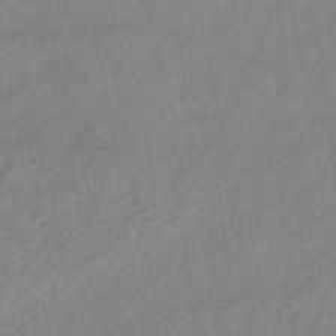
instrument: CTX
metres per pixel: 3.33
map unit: lHb
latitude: -37.1620
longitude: 72.2550
